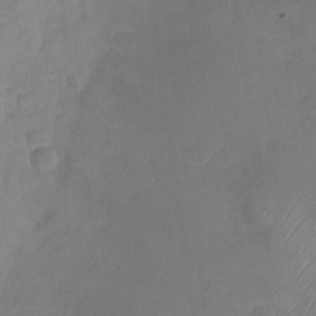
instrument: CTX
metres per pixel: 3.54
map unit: Nhu
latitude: -29.0675
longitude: -63.4616
